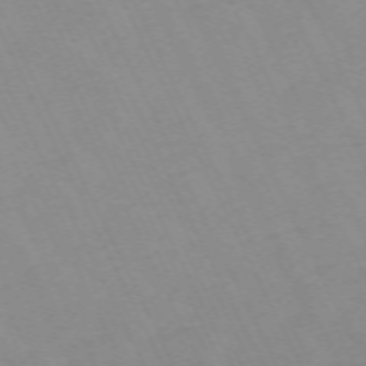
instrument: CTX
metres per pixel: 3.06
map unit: Hpe
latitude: -70.4440
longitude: 16.1039
